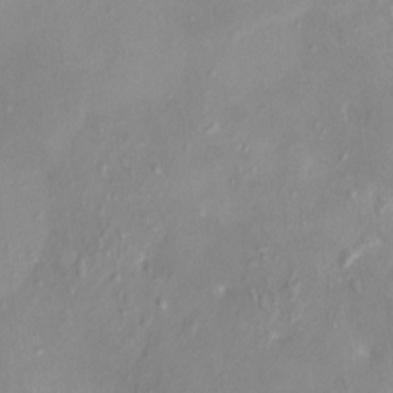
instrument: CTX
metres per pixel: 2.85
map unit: HNhu
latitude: 7.8205
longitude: -1.5560
